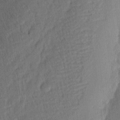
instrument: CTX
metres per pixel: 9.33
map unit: eHh
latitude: 4.1767
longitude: -77.0836
